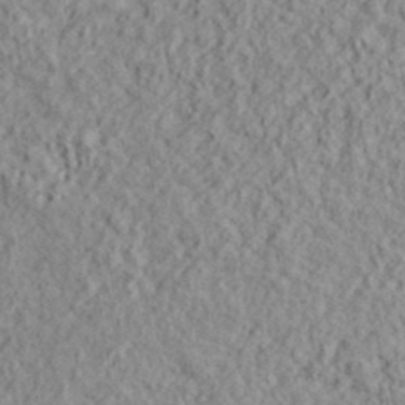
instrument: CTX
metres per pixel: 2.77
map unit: lHvf
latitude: 38.5924
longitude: -90.2145
